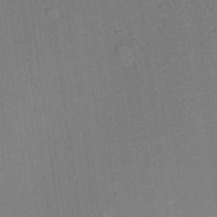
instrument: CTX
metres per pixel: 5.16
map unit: Aa
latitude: 20.6491
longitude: -140.8191
